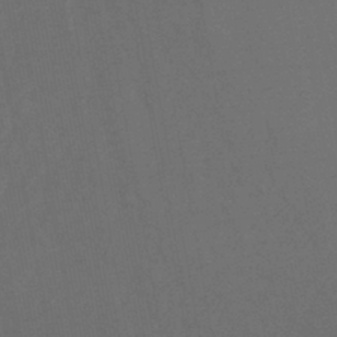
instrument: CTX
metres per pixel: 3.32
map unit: lHb
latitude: -42.5384
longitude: 73.6722
